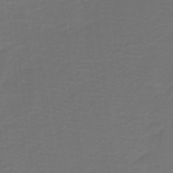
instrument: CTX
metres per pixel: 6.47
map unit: HNb
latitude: -42.6140
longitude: 51.3699
